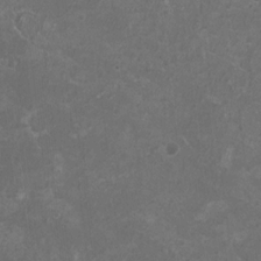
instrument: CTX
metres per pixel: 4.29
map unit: HNhu
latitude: 1.1970
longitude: -0.6301
